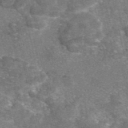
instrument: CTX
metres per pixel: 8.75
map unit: eAb
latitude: 46.6113
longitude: 105.2754
